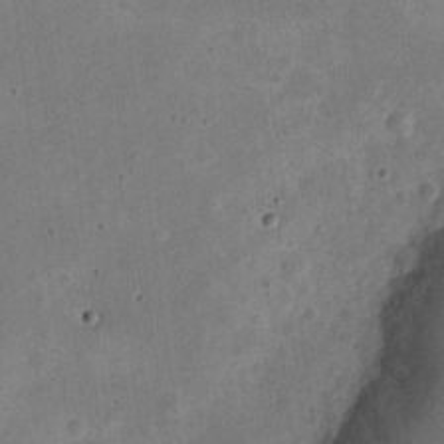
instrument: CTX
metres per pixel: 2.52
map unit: Nve
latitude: -26.1038
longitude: 105.9178
